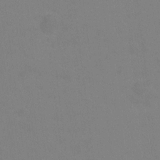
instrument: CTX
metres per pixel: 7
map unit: Hto
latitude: 0.4979
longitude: -33.6883
